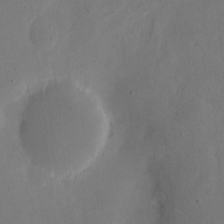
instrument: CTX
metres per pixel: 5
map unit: eHh
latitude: 10.6113
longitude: -68.0255
